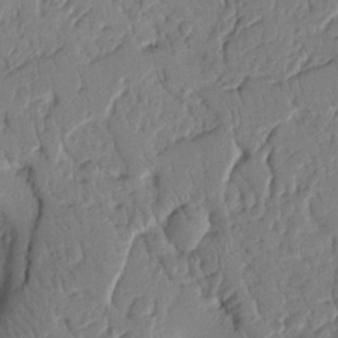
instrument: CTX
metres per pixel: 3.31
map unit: Nhu
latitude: 15.4238
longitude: -78.7435
